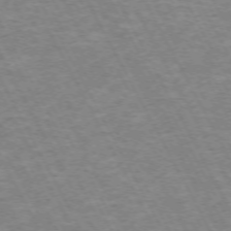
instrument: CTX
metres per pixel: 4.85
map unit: Hpe
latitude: -72.0850
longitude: 9.5966
